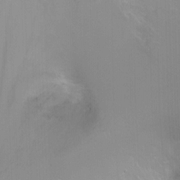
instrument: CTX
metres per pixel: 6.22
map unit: Ht
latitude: -9.8611
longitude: -28.1389
